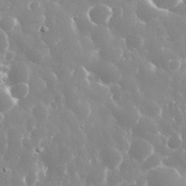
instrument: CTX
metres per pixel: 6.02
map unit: eHh
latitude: 35.3859
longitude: -58.6302
